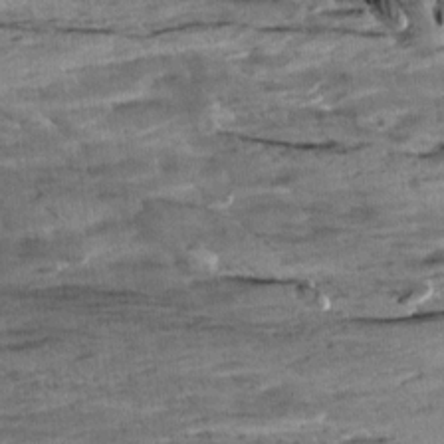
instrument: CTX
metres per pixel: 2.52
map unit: Aa
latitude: 10.4412
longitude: -141.8583
